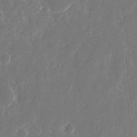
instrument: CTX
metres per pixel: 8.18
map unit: eHh
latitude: 14.1200
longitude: -72.6491
